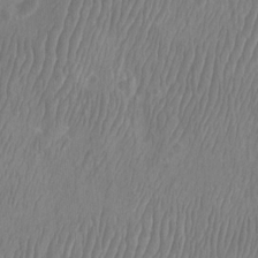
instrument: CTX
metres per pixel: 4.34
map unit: Htu
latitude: -8.9353
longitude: -75.7261
